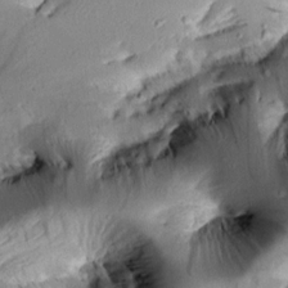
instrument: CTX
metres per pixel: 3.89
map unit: Aa
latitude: 10.7246
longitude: -142.8380
